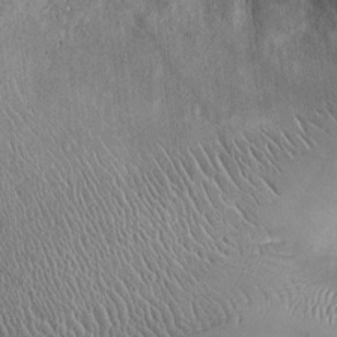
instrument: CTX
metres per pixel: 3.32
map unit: Ht
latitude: -3.0675
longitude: -13.4805
